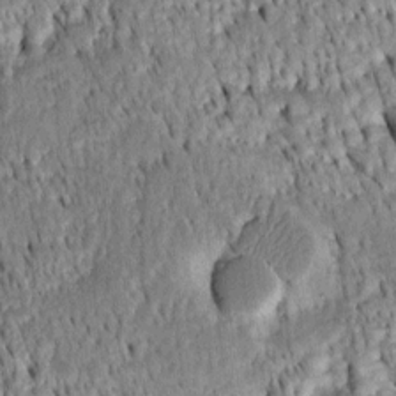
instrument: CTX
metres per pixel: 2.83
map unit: Htu
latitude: -4.3873
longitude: 152.1228
